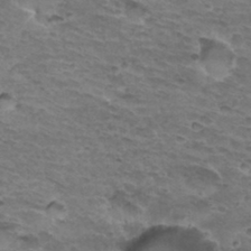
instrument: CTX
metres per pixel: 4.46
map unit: Hto
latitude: 33.0270
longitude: -46.3845
